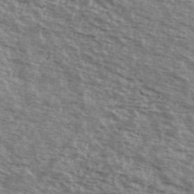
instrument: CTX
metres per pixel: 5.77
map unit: Ave
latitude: 39.1781
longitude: -109.7638
